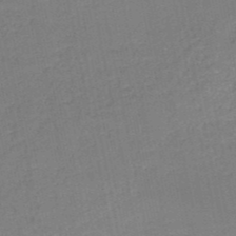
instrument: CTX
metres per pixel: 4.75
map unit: HNb
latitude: -50.1606
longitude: -49.1214
